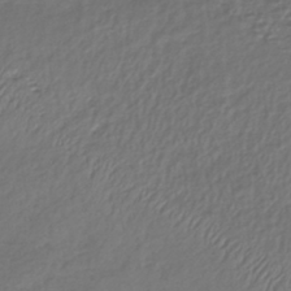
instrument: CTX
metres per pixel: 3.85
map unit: lHb
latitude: -39.2565
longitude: 70.1795
